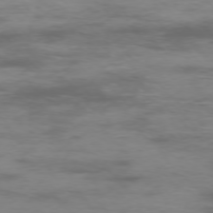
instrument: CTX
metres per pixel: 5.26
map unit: Ap
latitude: -75.8612
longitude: -68.6680
